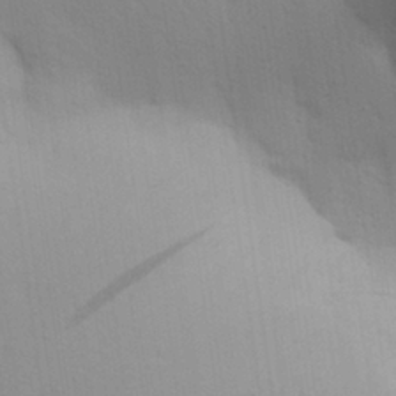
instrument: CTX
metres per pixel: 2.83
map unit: Aa
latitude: 29.0458
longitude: -147.0459
